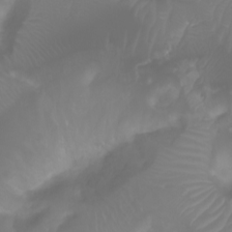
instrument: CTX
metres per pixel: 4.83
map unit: Ht
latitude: -1.2376
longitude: -61.2537
